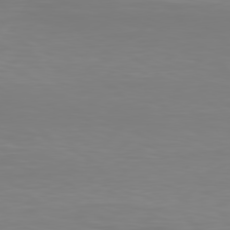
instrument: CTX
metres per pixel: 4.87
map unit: Hpe
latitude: 78.5546
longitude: -121.8017
